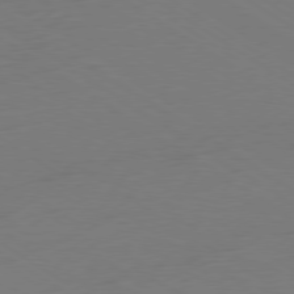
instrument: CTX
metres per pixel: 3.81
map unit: Ap
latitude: -79.8989
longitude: -59.0647
